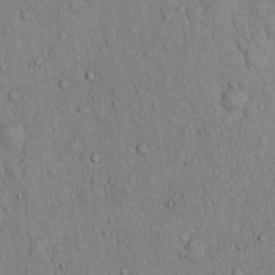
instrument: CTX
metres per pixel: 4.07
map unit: Hto
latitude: 12.3845
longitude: -58.1956
